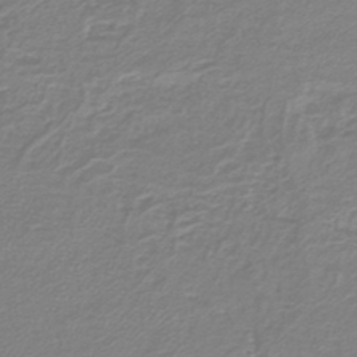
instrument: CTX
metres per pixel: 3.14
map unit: lHb
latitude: -41.6911
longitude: 62.3495
